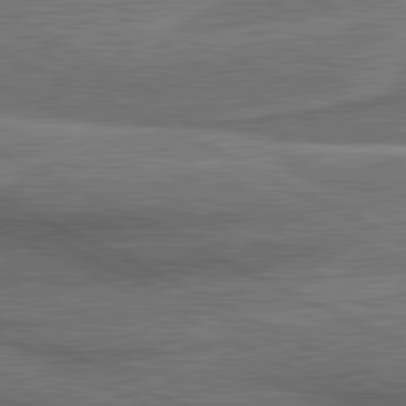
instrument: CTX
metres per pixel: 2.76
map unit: lApd
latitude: 81.1592
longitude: 141.2187
